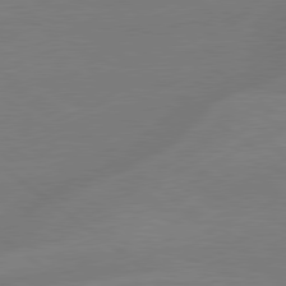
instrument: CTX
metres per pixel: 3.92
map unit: lApd
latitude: 79.4616
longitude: -148.0255
